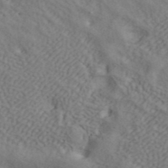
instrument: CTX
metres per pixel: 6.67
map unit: ANa
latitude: 42.2145
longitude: 56.0094
